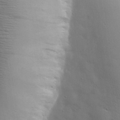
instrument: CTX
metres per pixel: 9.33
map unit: eHh
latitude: 30.2712
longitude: -68.8191
